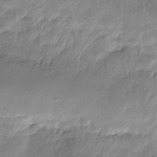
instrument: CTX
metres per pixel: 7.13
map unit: Nhe
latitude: -36.4062
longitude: -179.2537
